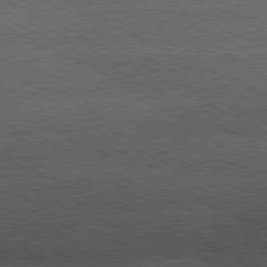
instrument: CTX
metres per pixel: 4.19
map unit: lApd
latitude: 79.7639
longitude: -128.4223
